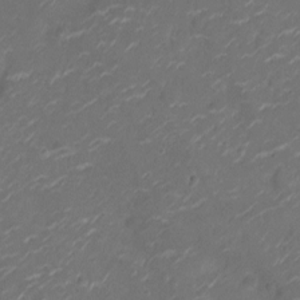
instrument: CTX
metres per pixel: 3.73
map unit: Nhu
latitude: -10.4629
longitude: -20.3090
